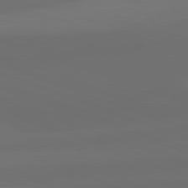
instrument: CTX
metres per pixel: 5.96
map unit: lApd
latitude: 82.1577
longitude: 135.7667
